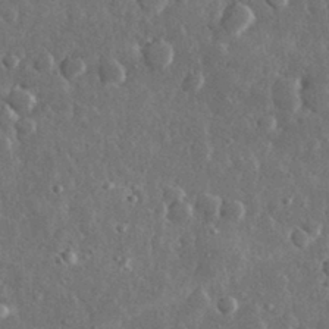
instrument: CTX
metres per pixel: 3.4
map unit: lHvf
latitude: 31.9528
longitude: -89.1404
